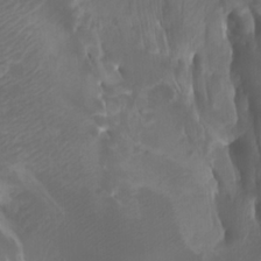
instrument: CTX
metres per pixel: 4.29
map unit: Nhu
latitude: -4.7274
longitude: -76.3656
